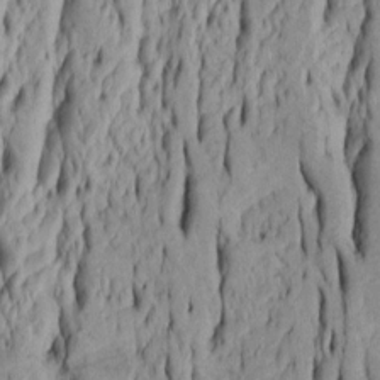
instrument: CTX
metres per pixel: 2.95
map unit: Htu
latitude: -5.6533
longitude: 151.6155
